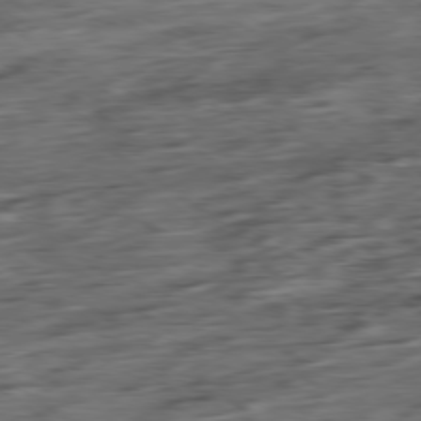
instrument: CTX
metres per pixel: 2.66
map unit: Ap
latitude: -79.5210
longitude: -48.0822
